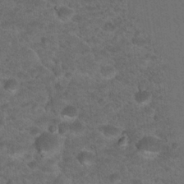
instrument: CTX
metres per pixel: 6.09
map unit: Hto
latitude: 18.0633
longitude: -36.6869
